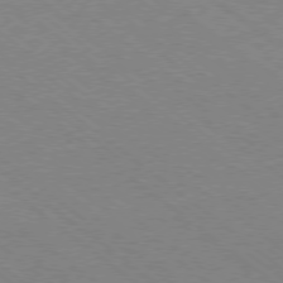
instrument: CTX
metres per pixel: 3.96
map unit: Ap
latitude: -78.6896
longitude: -83.5182
